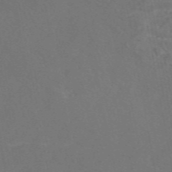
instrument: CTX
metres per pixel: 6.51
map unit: eAb
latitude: 46.3090
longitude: 109.9367
